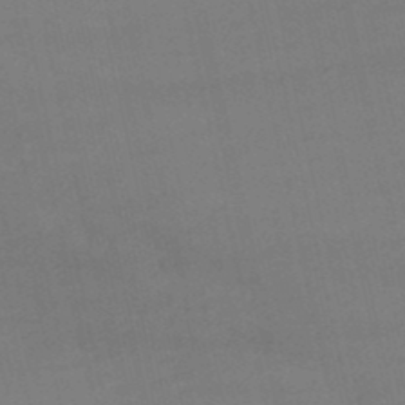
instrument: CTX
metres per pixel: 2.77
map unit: lHb
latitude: -48.5007
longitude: 63.7477
